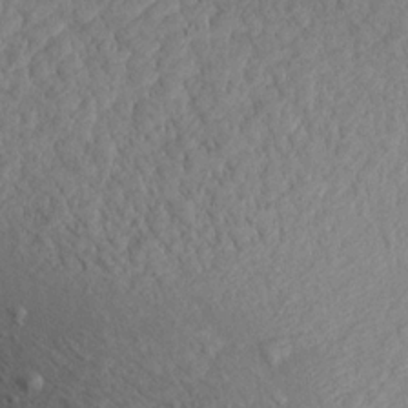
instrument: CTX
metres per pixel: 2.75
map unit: Aa
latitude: 15.7261
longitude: -142.2334
